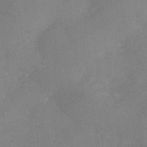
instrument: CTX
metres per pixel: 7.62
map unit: Nhe
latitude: -36.8786
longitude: -113.1403
